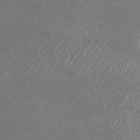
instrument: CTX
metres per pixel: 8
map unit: Nhu
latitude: -6.5951
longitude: -90.0444
